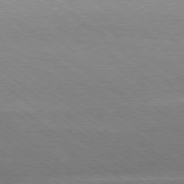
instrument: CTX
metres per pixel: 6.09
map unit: Hpe
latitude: -79.3320
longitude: 8.3495
